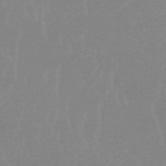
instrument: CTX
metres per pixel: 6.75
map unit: lHb
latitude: -34.2739
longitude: 69.8044
